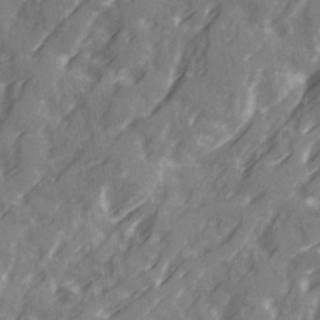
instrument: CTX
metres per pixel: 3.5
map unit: Ave
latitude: 20.4979
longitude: -131.3671
